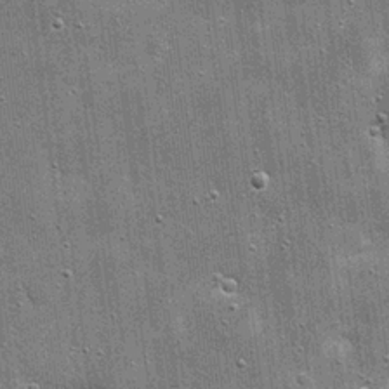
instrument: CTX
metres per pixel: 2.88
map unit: eHh
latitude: 20.4979
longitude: -66.9513
